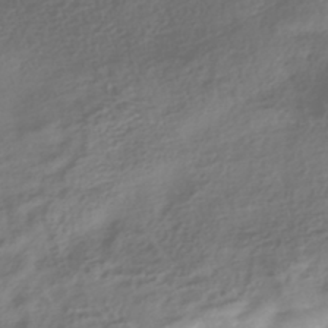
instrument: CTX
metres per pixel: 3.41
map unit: HNhu
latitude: -41.3321
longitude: 97.9178
